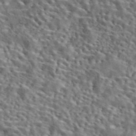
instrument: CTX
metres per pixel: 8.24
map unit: eAb
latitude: 42.9892
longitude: 112.7841
